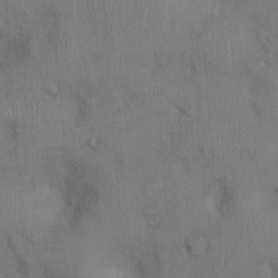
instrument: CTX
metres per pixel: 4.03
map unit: Ht
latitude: 0.5734
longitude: -13.6505
